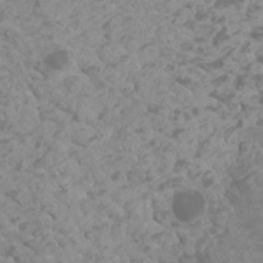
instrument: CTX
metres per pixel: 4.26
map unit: Htu
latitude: 2.2900
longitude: -21.1781
